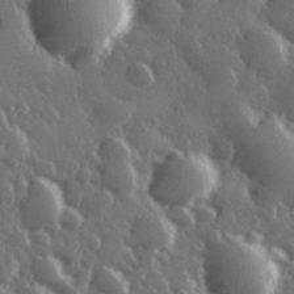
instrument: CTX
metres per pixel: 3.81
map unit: Hve
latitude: 27.8206
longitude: 147.1998
